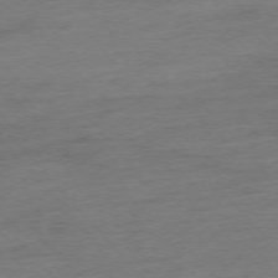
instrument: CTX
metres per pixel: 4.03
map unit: Hpe
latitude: -76.7085
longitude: -15.0459
